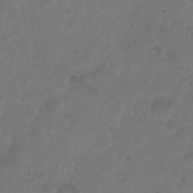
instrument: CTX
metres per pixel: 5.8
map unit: eHh
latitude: 0.9891
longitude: -54.9891
